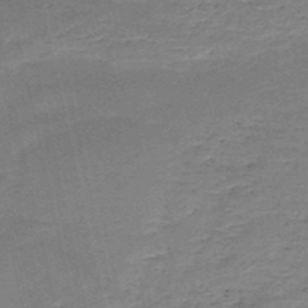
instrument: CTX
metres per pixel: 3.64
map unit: HNb
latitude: -50.9542
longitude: -41.0269
